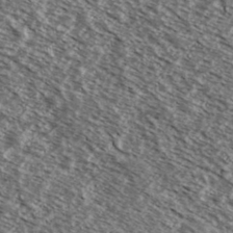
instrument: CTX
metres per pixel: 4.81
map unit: Ave
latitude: 38.1011
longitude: -109.1592
